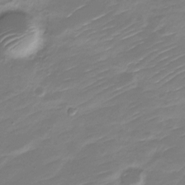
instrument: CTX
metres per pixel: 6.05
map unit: Nve
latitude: -21.2187
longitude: 106.8786
